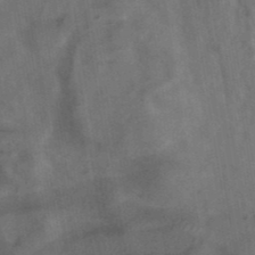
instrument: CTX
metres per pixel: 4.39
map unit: ANa
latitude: 39.7261
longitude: 29.4454
